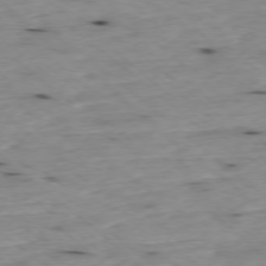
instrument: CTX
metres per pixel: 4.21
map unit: Ap
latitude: -77.9556
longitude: -89.2537
